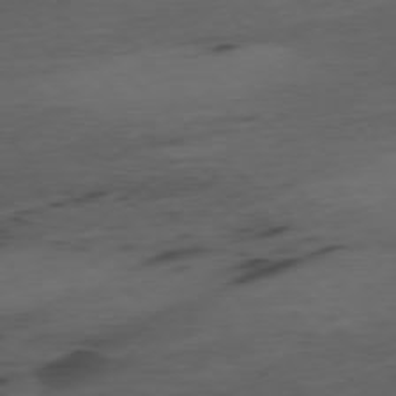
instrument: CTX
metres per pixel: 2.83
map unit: Ap
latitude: -78.2928
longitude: -61.6883
